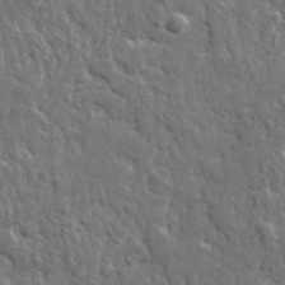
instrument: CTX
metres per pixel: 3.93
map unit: lHvf
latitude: 34.6679
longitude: -87.8583
